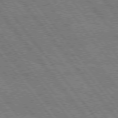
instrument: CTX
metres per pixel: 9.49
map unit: Hpe
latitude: 75.5560
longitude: -149.6694
